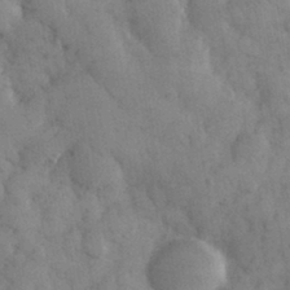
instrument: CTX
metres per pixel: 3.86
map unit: eHh
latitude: 32.1578
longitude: -68.9892
